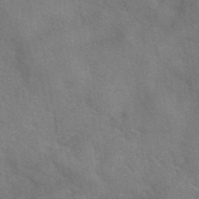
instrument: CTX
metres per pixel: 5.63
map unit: eAb
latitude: 42.1200
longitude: 107.6911
